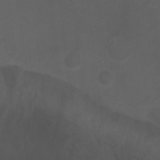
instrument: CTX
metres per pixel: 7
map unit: Ht
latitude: 1.9150
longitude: -22.7246
